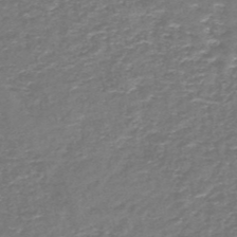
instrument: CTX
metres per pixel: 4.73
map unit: HNb
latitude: -48.5196
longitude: -41.6504
